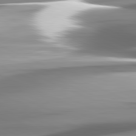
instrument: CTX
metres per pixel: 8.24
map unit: lApd
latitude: 81.6883
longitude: -146.4034
